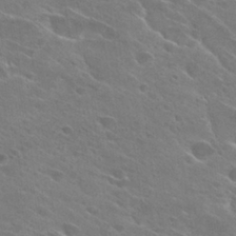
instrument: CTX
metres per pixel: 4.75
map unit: Hto
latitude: 26.7057
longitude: -41.4048
